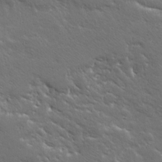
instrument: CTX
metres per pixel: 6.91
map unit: Ave
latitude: 19.9339
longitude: -137.1781
